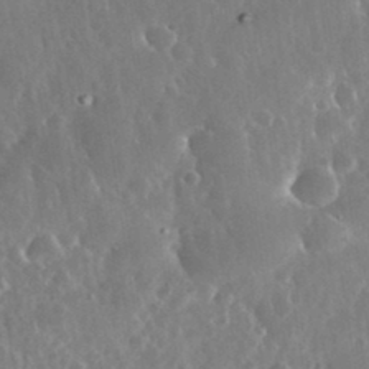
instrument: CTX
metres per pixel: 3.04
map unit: eHh
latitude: 34.5356
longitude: -57.9717
